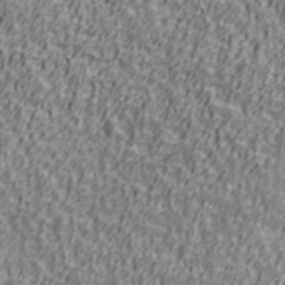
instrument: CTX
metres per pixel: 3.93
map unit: Ave
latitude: 41.3481
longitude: -112.9325
